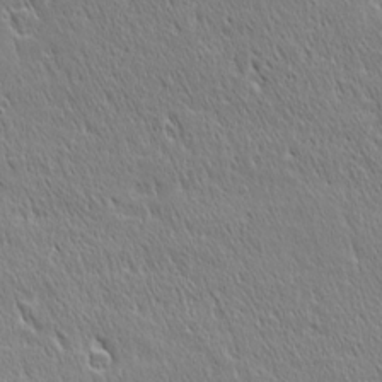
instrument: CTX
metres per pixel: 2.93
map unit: Ave
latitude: 20.9892
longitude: -137.1403
